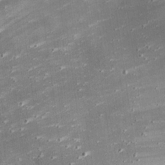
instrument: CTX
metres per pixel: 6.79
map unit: eHh
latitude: 25.1403
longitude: -89.0270
